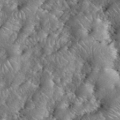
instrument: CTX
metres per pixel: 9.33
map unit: eHh
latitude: 39.9150
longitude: -57.4237
